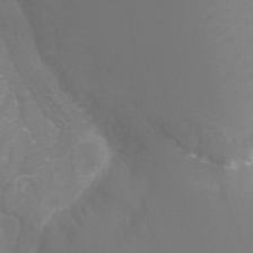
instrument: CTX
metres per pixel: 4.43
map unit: Ht
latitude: -6.5384
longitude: -29.7638
